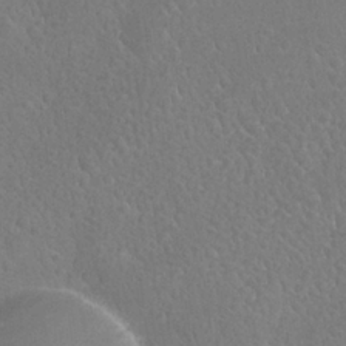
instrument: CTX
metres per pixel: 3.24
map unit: Nhu
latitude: 26.1956
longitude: -57.1403
